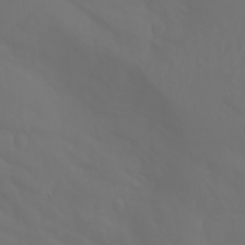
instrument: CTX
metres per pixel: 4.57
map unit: Aa
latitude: -11.3321
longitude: -68.2522
